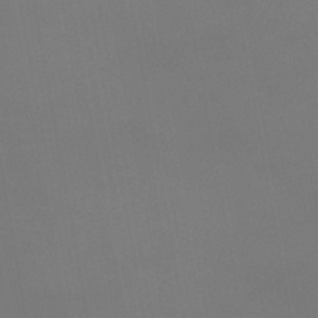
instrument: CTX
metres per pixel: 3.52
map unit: eHb
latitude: -38.2362
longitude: 74.8219
